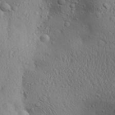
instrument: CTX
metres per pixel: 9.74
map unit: Aa
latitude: 28.1955
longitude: -132.2900
